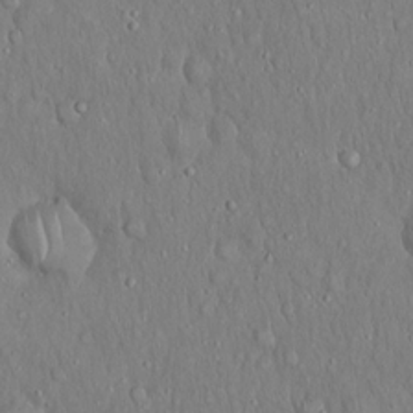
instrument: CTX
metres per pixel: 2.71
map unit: Hto
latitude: 18.3845
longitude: -60.1955
